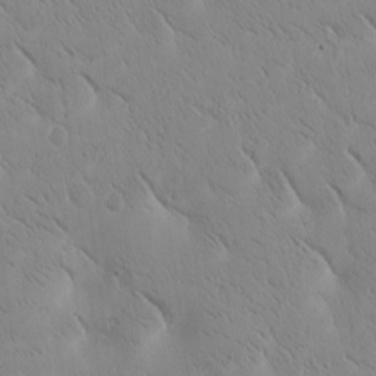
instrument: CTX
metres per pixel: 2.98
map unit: Htu
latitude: -1.5399
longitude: 174.9352
